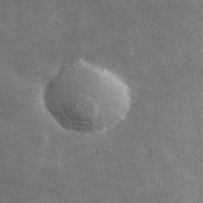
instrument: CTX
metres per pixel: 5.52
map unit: lHvf
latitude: 32.1578
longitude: -92.3467
